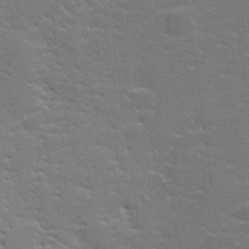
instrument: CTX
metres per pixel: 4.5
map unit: lHvf
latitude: 26.1767
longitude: 141.8611
